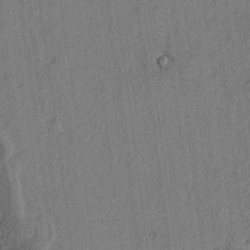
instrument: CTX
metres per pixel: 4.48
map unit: Htu
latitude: -2.2928
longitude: 167.5777
